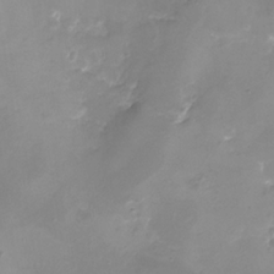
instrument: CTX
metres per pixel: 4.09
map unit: eHh
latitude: -5.4832
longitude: -78.3279
